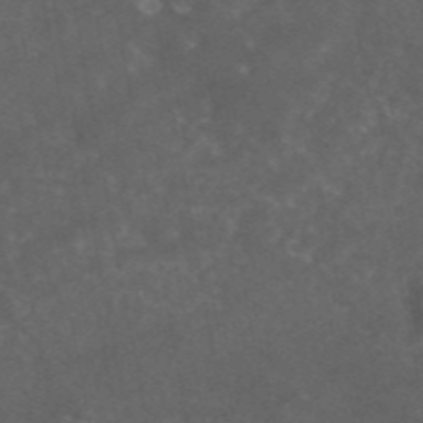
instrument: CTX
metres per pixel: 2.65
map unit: eAb
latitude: 46.6869
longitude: 125.6911
